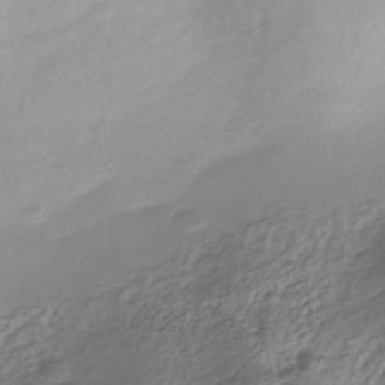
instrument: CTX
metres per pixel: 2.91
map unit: Nhe
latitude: -40.6896
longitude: -100.4790
